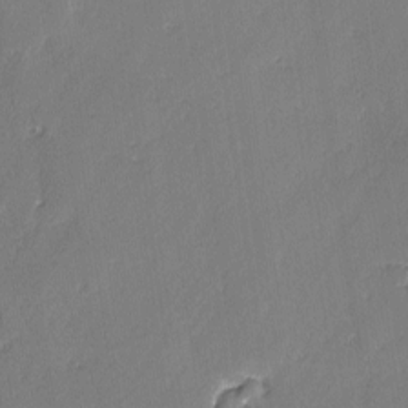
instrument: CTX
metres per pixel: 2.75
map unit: lAvf
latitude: -3.0297
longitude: -107.3860
